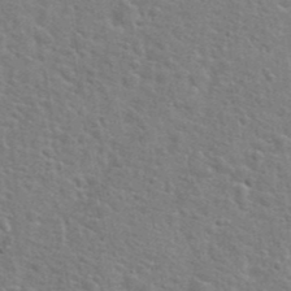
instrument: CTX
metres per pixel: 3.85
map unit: Hto
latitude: 24.1955
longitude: -48.5357
